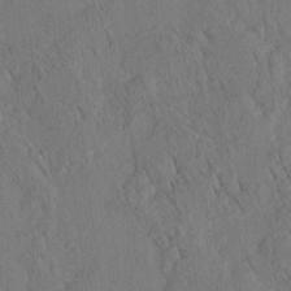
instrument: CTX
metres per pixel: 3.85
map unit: eHh
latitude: 3.3104
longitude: -78.8569
